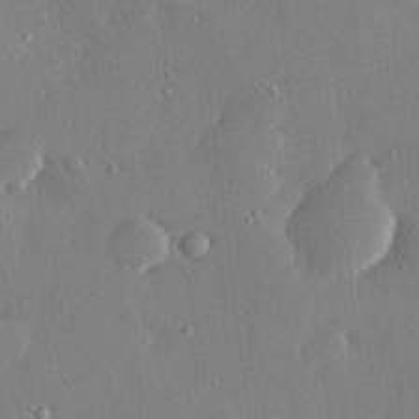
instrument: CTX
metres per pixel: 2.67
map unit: Hve
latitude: 28.7435
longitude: -91.4426
